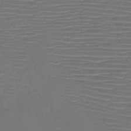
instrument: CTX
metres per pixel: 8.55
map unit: HNb
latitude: -47.3509
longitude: -41.6882
